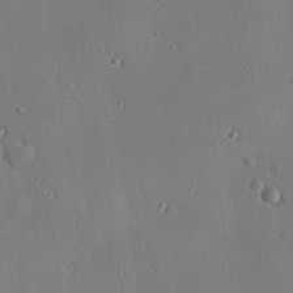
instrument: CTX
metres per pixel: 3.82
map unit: eHh
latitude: 23.4804
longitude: -91.1592
